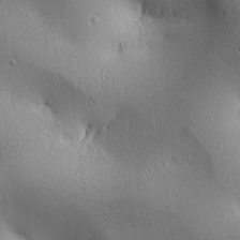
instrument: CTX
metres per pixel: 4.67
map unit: lAa
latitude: 2.3467
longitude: -117.4238
